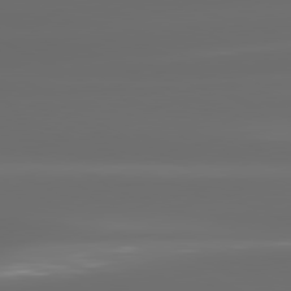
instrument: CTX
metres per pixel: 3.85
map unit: lApd
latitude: 80.9703
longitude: -137.0459
